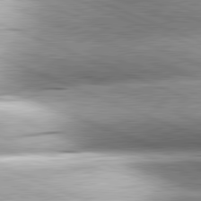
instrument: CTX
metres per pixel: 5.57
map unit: lApd
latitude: 81.8772
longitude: -167.8205
